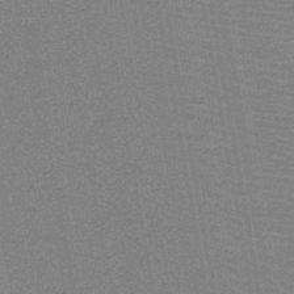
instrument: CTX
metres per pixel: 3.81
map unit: HNb
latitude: -48.0283
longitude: -42.9703
